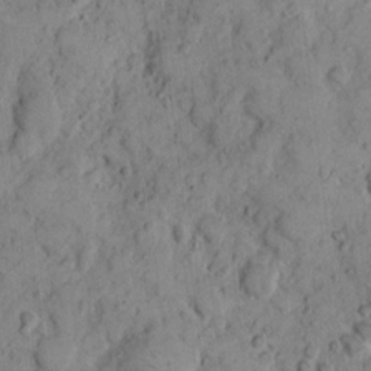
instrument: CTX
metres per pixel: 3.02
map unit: eHh
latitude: 7.8205
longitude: -63.6694
